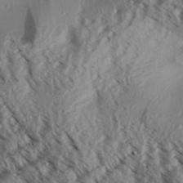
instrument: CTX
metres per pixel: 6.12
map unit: Aa
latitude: 31.5938
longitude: -137.4049
